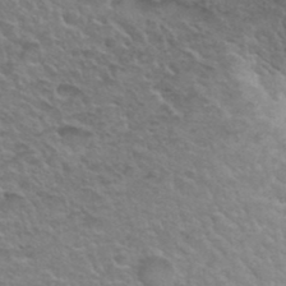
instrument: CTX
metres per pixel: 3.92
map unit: Hto
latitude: 35.8394
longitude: -50.2333
